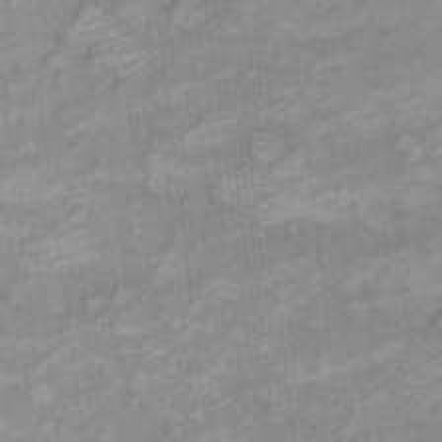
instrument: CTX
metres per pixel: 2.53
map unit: Ht
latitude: 6.1767
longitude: -36.8191
